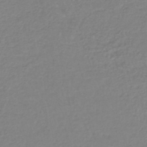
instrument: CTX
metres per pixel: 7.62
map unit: lHb
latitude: -40.5385
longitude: 61.1242
